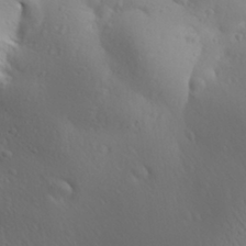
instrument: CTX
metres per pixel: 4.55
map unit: Aa
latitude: 30.6302
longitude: -143.1403
